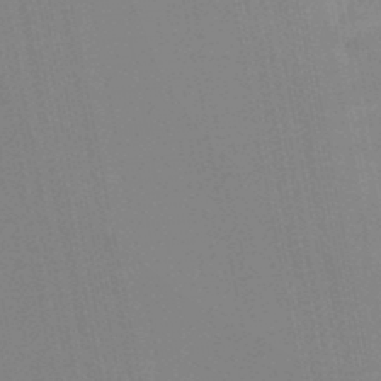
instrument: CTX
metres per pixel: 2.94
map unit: lHb
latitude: -48.1984
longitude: 75.3699
